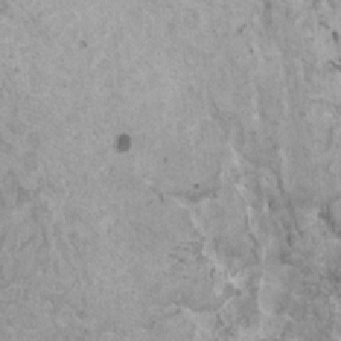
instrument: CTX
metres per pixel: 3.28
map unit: HNhu
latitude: 1.1025
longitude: 0.8786
